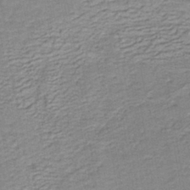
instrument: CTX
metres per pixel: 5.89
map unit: HNb
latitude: -40.3306
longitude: 50.4251
